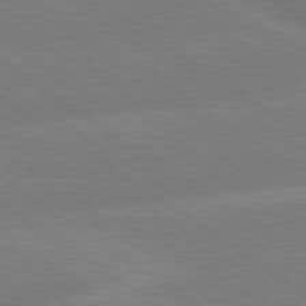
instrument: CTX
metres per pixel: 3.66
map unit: lApd
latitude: 79.1781
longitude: -150.1389
